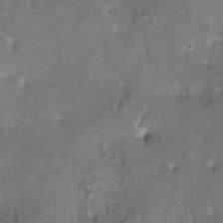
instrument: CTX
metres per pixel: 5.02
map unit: lAa
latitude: -5.0864
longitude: -125.1025
